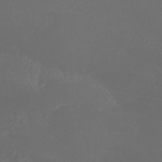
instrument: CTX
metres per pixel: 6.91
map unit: Htu
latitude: -6.6707
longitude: -73.2348
